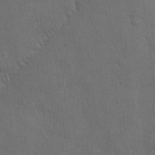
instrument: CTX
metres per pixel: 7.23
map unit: Ave
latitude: -8.0661
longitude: -121.1781
